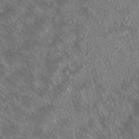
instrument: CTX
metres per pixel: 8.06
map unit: ANa
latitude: 43.1781
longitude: 24.6329
